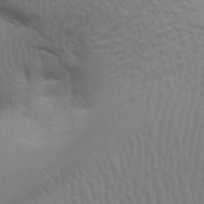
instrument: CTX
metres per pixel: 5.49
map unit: Aa
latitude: 31.5560
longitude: -141.0836
